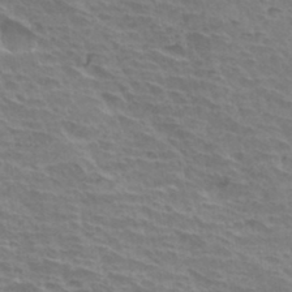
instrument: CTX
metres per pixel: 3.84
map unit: Hto
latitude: 34.2522
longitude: -43.1781
